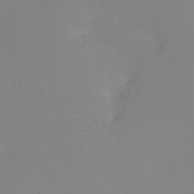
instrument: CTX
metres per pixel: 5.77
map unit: eHh
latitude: -6.1794
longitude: -82.9135
